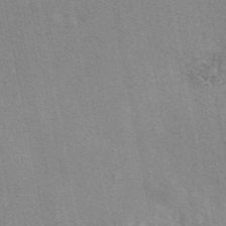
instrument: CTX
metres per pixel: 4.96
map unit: eAb
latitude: 47.1970
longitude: 114.2172
